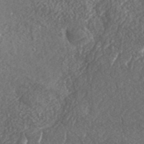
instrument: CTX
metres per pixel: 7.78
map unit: eHh
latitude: 37.1592
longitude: -138.9325
